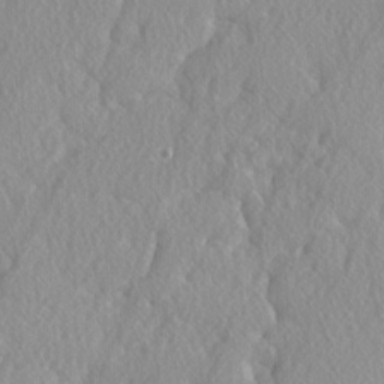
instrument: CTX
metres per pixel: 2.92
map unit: lAvf
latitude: -5.6155
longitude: -109.2726
